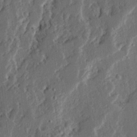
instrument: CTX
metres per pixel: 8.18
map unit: Ave
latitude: 14.3468
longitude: -137.0648
